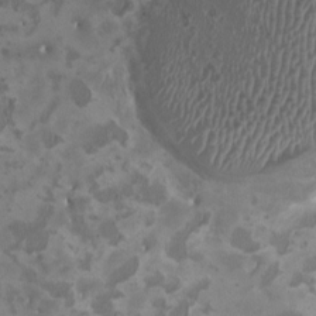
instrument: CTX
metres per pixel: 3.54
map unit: HNhu
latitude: 3.0836
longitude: -3.3292
